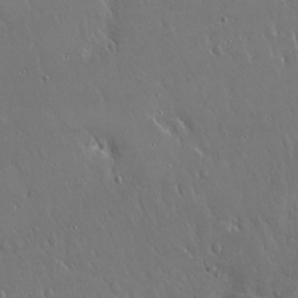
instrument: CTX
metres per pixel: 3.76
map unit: Hto
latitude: 17.9528
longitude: -58.4223
